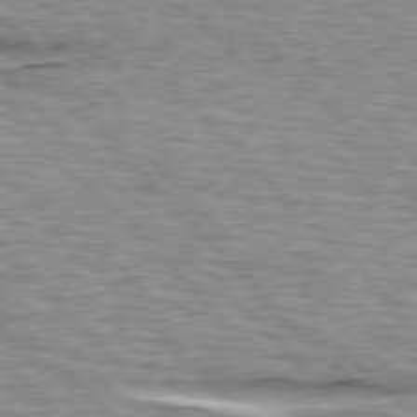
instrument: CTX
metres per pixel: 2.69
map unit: lApd
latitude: 76.5734
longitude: -78.8758
